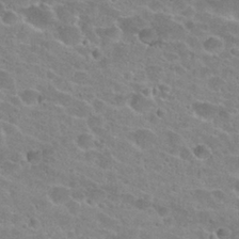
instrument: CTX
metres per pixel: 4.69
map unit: Hto
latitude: 24.2900
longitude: -43.8206
